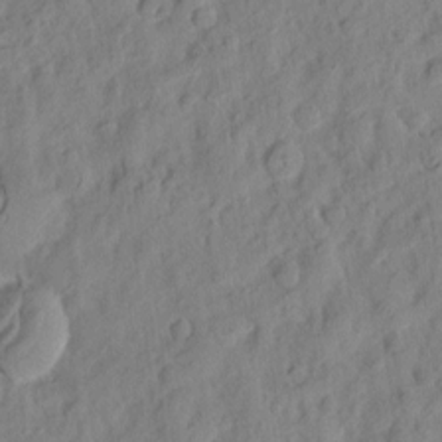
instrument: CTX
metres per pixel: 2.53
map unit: eHh
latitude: 7.9339
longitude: -75.1403
